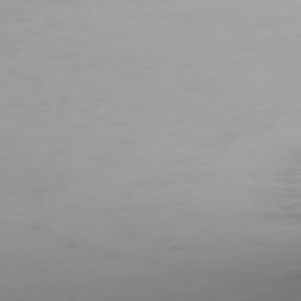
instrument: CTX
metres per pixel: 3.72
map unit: Ap
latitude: -77.0109
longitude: -78.9703
